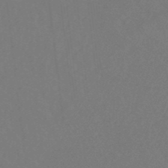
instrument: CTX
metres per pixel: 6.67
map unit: eHb
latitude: -43.7666
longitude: 88.5007
